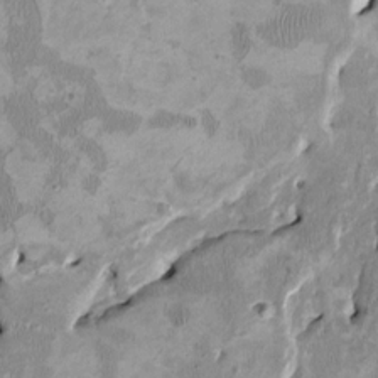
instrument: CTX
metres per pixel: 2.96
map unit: HNhu
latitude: 3.0836
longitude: -4.6679
